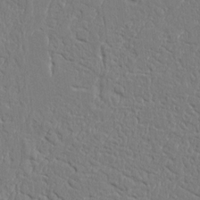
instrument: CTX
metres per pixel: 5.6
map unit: Aa
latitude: 9.2537
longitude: -131.3671
